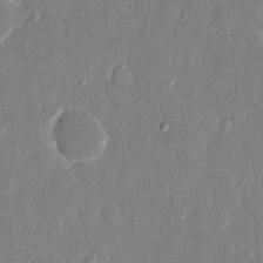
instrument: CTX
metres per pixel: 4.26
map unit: eHh
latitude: 14.3090
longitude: -70.4601
